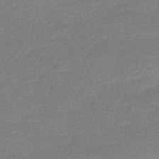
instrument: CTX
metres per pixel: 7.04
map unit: HNhu
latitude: -43.3698
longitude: 93.4076
